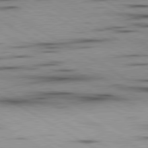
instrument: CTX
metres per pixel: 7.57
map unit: lApd
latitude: 80.1011
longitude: 157.6344
